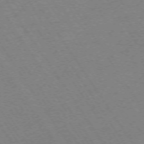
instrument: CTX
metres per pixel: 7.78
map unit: Ap
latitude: -73.1242
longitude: -71.1970
